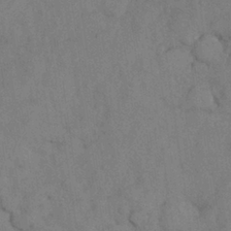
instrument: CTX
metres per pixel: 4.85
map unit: Nhu
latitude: 27.7450
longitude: -70.6679
